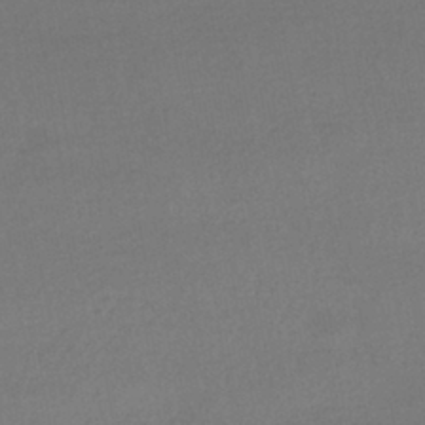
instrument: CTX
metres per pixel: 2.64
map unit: HNhu
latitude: -42.6707
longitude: 95.3698
